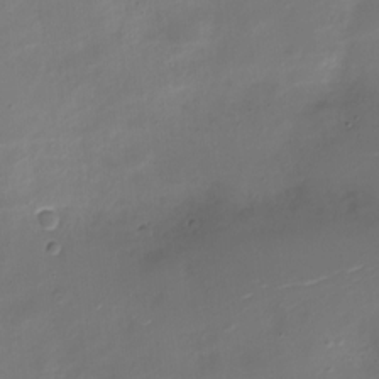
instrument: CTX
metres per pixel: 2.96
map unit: Nve
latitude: -20.8786
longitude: 104.9919
